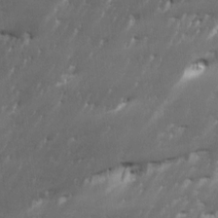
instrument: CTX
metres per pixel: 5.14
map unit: Ave
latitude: 15.4805
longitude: -135.6505
